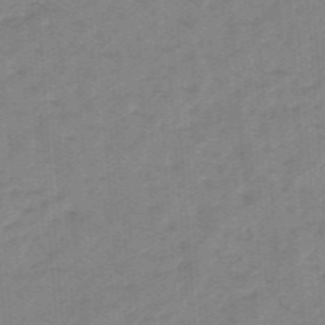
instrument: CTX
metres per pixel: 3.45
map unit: eHb
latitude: -46.3684
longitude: 83.4076
